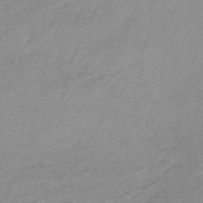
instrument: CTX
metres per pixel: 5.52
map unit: HNb
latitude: -45.8800
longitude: -35.5938
